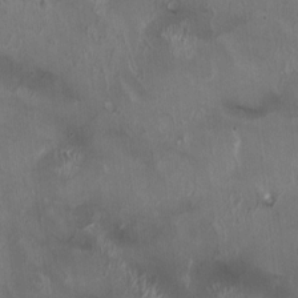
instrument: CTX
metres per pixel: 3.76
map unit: HNhu
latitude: 0.3278
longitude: -3.4426
